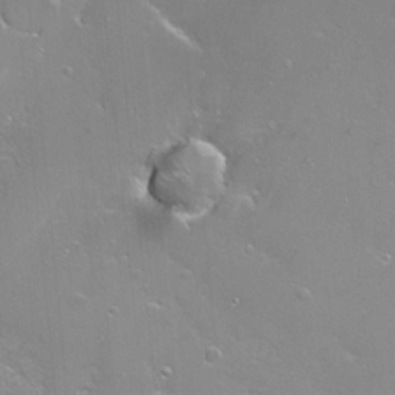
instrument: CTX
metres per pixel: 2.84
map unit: Nhu
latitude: -7.1998
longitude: -46.3845
